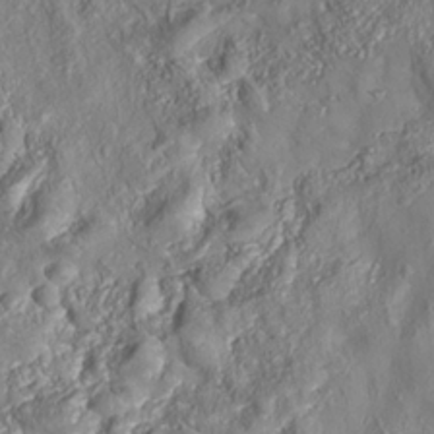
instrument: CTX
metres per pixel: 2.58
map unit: Nhe
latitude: -37.4643
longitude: 138.2929
